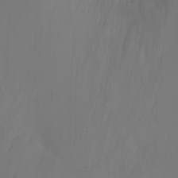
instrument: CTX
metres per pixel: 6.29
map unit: Ht
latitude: -6.4251
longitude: -26.7435
